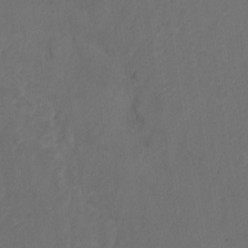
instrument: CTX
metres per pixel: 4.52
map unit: Hto
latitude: 4.4412
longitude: -32.8569
